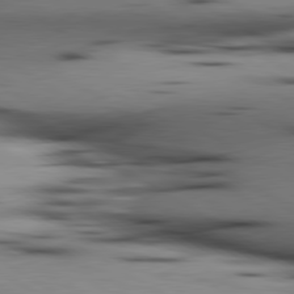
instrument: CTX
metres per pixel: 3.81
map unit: lApd
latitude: 80.2900
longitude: 160.4629
